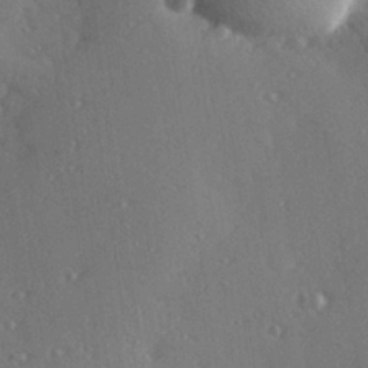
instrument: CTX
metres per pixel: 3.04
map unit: Hve
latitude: 27.4993
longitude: -92.3278
